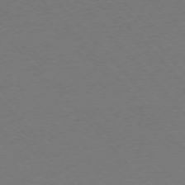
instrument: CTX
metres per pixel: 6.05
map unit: Ap
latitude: -76.2362
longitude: -86.0822
